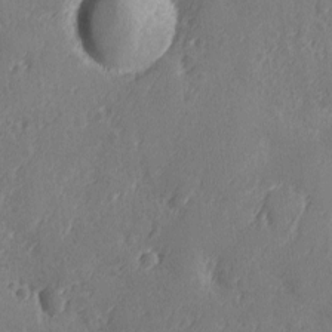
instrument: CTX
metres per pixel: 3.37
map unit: Ave
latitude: -9.1809
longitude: -118.8947
